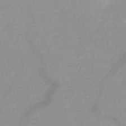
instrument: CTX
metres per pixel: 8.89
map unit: HNb
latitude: -48.4818
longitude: -43.6883
